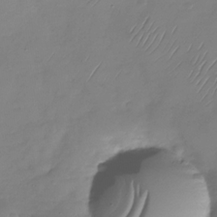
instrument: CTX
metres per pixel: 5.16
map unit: Nhu
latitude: -28.9542
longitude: -59.0647
